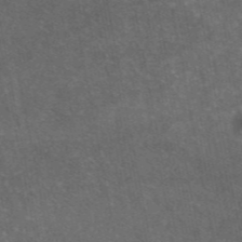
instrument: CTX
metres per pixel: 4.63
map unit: eAb
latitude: 46.3845
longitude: 119.3888
